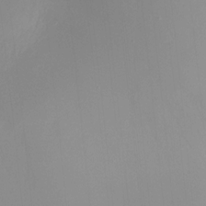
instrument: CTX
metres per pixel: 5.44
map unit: Nhu
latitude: -28.1039
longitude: -66.7435
